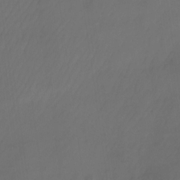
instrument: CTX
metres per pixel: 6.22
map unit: Nhu
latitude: -27.5399
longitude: -71.3481
